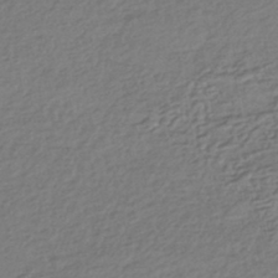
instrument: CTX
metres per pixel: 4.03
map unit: HNhu
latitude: -44.5952
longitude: 95.7288
